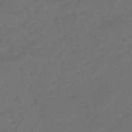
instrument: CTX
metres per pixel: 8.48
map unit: eHb
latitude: -46.4251
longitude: 84.9730
